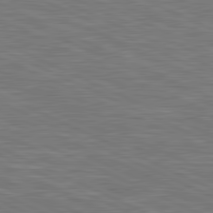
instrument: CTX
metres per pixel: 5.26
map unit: lApd
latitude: 81.4237
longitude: -167.9528
